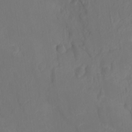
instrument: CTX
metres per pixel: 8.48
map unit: Htu
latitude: -12.8786
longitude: -70.4979
